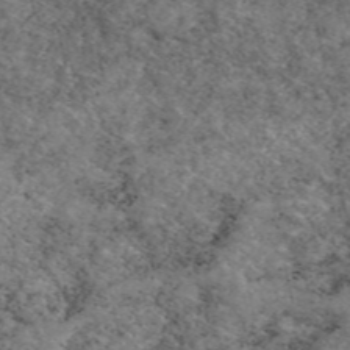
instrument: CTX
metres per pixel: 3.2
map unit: eAb
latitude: 49.0081
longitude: 113.2943
